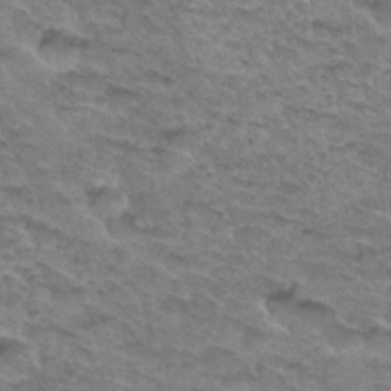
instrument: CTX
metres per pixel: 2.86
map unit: Hto
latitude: 33.2348
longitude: -46.7624
